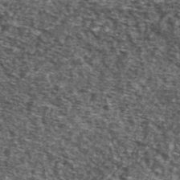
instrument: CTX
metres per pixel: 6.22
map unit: Ave
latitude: 41.1214
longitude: -105.9150
